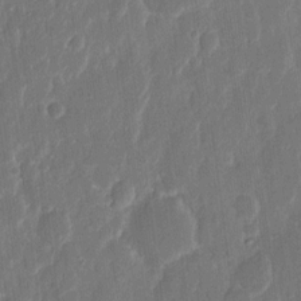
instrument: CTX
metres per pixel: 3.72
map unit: eHh
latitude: 11.8206
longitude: -70.9891
